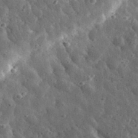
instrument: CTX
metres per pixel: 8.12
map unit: eHh
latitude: 33.6505
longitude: -78.4979
